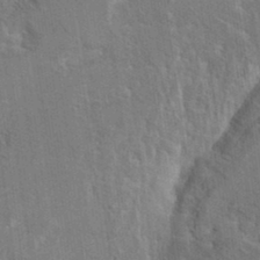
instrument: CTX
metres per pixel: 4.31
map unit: Hto
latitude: 9.7072
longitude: -35.4237
